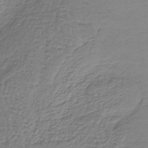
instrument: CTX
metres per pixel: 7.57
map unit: lHb
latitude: -38.1984
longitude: 62.1416
